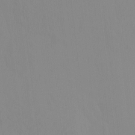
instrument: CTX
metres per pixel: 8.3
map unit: eHh
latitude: -4.1228
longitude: 14.7275
